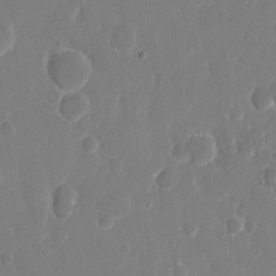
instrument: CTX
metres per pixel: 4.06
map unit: eHh
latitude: 10.5168
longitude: -67.8394
